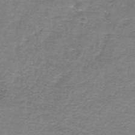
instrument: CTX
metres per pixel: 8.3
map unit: eAb
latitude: -37.9367
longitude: 51.3321
